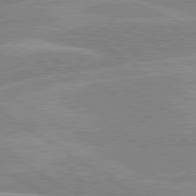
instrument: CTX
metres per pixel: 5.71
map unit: lApd
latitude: 80.0633
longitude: -122.0444
